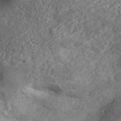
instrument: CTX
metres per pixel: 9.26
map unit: ANa
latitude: 45.8394
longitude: 23.8989
